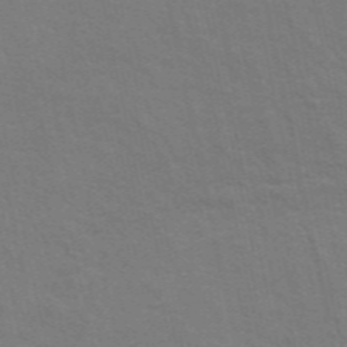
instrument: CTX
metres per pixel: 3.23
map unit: ANa
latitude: 49.2159
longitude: -75.3482
